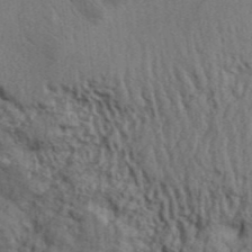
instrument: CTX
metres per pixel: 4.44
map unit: Aa
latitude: 32.2145
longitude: -135.2348
